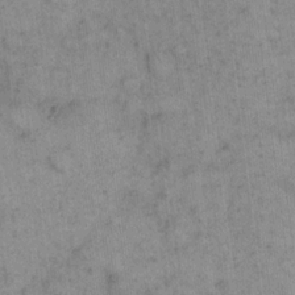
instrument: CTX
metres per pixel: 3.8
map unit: eHh
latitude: 14.9325
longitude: -66.5545
